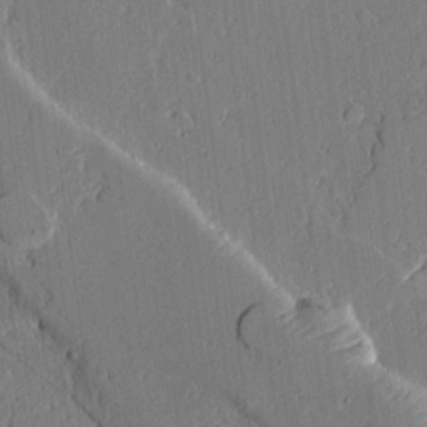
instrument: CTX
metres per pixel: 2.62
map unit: Aa
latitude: 19.2348
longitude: -126.6491
